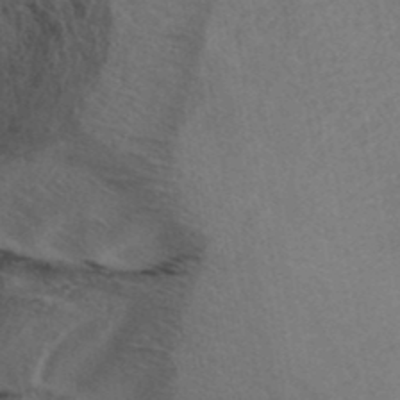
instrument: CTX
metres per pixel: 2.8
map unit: ANa
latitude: 39.9339
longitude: 18.6518
